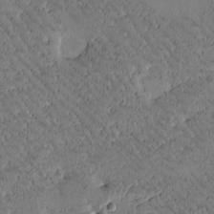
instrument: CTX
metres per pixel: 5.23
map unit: Htu
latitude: -2.3306
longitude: 176.2739
